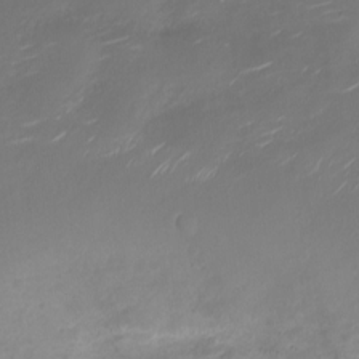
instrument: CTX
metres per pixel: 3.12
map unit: Nve
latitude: -20.2361
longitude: 105.2943
